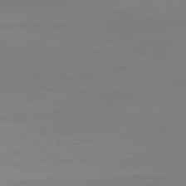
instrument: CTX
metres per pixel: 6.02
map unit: Ap
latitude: -79.4643
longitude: -54.6868
